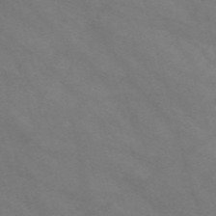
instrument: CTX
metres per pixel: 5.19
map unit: Nve
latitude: -58.6707
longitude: 58.8596
